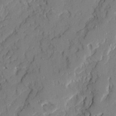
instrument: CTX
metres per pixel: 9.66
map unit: Ave
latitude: 22.2333
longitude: -129.2159
